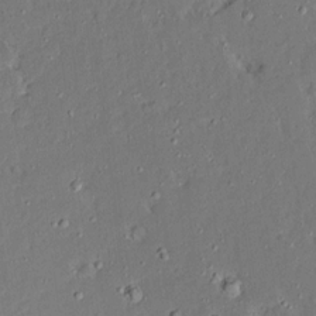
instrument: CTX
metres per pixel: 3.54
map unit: Ave
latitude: 15.1026
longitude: -140.2333
